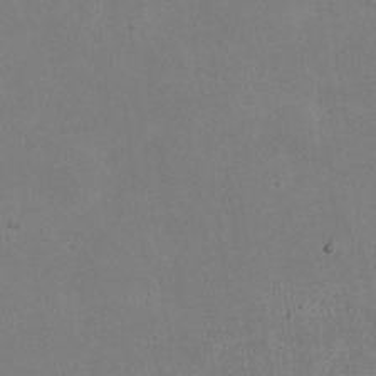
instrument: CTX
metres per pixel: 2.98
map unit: eHh
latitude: 20.8002
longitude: -71.5182
